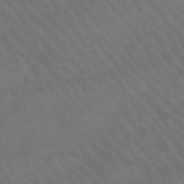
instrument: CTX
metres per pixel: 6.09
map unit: lHb
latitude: -45.7856
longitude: 77.0297
